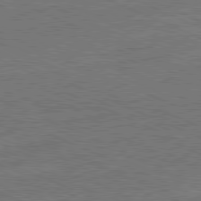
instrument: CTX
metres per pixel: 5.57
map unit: Ap
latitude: -81.9178
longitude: -85.0270
